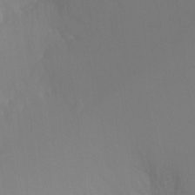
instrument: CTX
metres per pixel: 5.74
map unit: Ht
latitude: -11.0675
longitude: -39.5182
